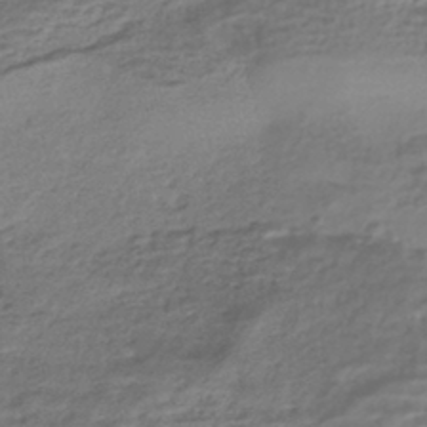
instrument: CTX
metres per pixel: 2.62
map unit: HNhu
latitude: -43.2942
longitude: 103.5777
